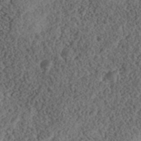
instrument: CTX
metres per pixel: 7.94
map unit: Nhe
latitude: -42.1038
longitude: -111.4805
